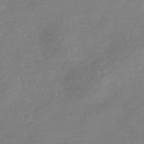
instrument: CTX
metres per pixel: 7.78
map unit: eHb
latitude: -34.0283
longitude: 75.0865
